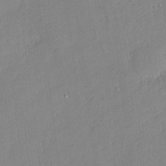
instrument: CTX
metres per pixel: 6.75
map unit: eHh
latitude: 3.9906
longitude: -74.4412
